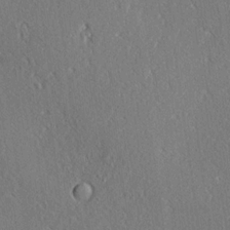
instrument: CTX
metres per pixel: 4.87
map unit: Ave
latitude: 18.1766
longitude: -139.8961
